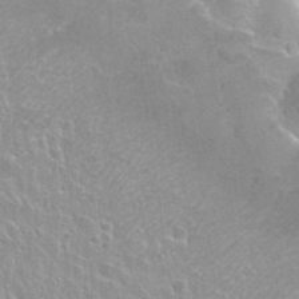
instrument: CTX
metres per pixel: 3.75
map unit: Nhu
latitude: 28.4601
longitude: -53.9717
